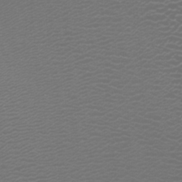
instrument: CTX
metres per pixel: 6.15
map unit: Htu
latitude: -0.8597
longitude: -77.8016
